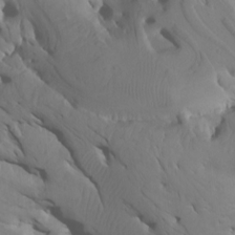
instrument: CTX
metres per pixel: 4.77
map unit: Htu
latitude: -8.2550
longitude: -66.1199
